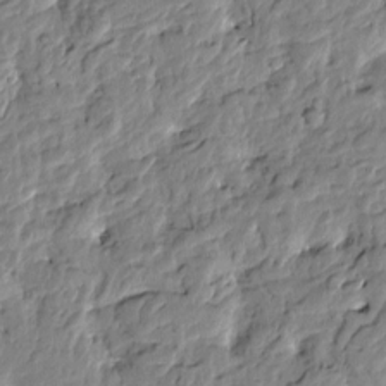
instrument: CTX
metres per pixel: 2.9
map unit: Htu
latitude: -3.4076
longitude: 178.6896
